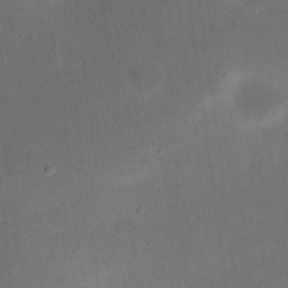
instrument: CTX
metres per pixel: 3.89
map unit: eHh
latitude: 24.1388
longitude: -70.6868
